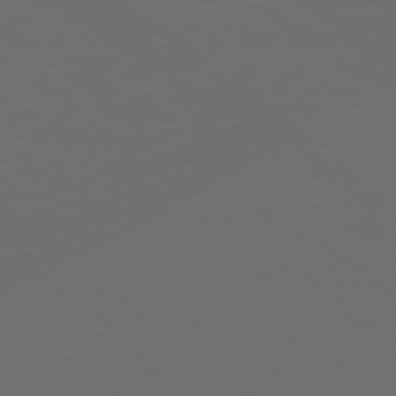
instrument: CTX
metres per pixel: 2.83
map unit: Ap
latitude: -78.2550
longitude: -97.3671
